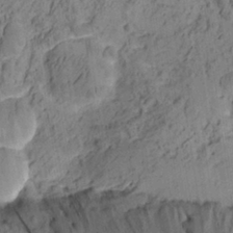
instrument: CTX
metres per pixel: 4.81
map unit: eHh
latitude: -1.4644
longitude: 16.1795
